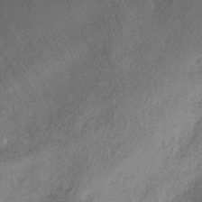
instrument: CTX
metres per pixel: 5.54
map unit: Nhe
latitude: -38.6519
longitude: -148.6302
